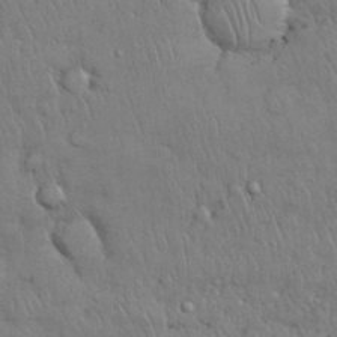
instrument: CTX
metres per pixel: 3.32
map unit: Nhu
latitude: 28.6112
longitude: -68.5546
